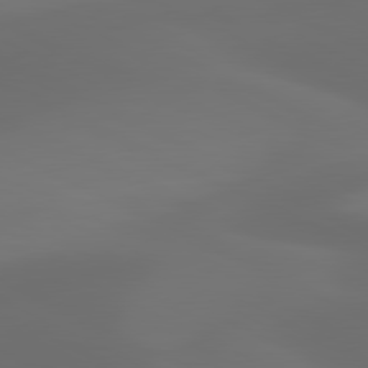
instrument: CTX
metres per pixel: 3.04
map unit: lApd
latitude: 80.9325
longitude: 123.6533
